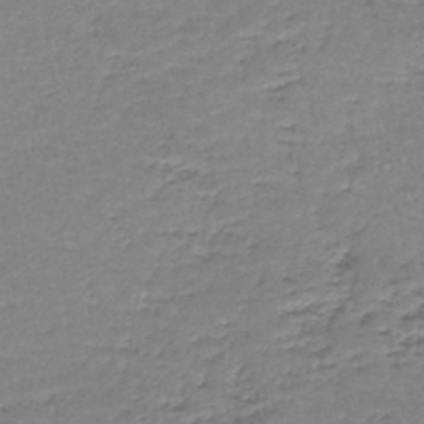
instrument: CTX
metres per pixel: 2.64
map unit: lHb
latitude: -44.3117
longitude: 58.6140
